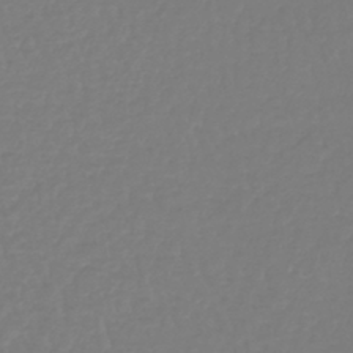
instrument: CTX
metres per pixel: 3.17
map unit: lHb
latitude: -42.2928
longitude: 67.6533
